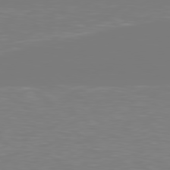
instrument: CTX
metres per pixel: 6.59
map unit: Hpe
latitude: 78.5735
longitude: -136.7624
